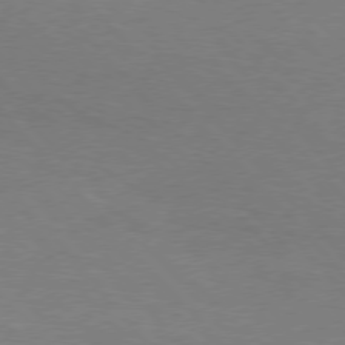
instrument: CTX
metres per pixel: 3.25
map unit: Hpe
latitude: 75.8961
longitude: -140.3467
